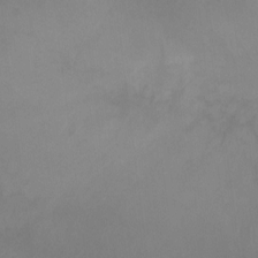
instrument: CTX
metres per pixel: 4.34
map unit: Ht
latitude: -8.9164
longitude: -33.5938
